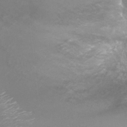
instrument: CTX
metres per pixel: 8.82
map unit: Nhu
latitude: 3.6316
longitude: -15.8395
